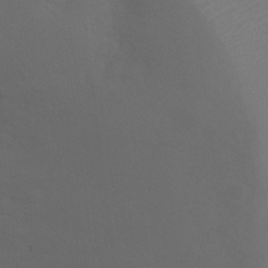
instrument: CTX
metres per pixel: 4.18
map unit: Ht
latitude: -9.0486
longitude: -20.5735
